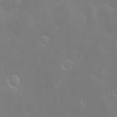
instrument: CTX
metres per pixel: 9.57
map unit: Hve
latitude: -11.0487
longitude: 174.5195
